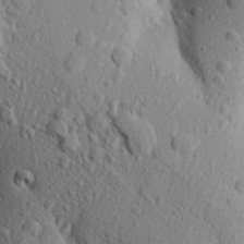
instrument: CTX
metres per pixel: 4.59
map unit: Aa
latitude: 18.9891
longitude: -148.4412
